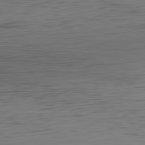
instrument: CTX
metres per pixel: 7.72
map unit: Hpe
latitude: -81.9367
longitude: 16.4818
